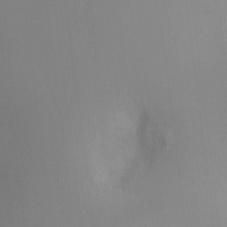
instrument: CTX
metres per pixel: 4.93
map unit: Ht
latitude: -11.5777
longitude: -45.5938
